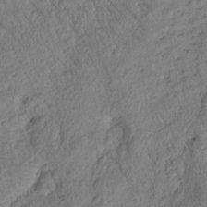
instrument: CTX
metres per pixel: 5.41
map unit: Htu
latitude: -0.3496
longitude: 174.8974
